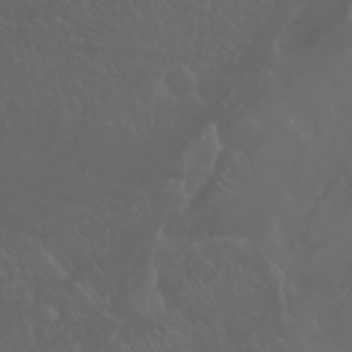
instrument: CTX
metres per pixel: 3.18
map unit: Nhu
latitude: 23.0647
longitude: -64.6679
